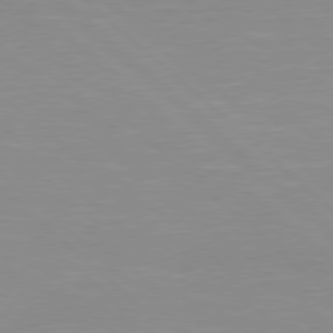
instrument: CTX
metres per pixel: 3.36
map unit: Hpe
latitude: 77.9339
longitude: -140.2711
